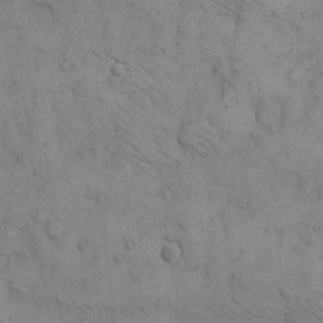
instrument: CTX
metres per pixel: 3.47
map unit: eHh
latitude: -8.8597
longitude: -68.5734
